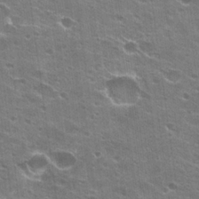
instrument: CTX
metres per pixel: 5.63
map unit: Hto
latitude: 23.6127
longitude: -42.1956
